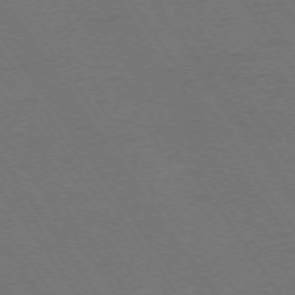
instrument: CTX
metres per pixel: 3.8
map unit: Ap
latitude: -74.6519
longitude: -71.2537
